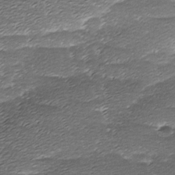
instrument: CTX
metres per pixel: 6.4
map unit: Ave
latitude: -8.0094
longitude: -123.2159
